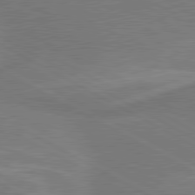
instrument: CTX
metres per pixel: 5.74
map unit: lApd
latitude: 80.4412
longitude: 128.5574
